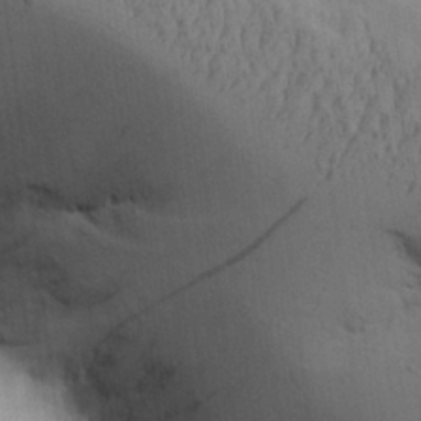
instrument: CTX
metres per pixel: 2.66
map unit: Aa
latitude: 26.8569
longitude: -129.8961
